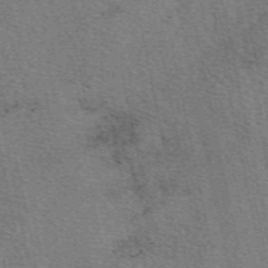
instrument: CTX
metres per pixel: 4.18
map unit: eAb
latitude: 50.2144
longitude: 107.7100
